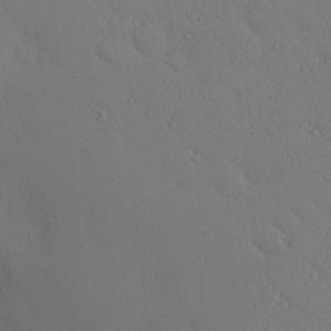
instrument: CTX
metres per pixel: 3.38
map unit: eHh
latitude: 0.3467
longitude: 18.0472
